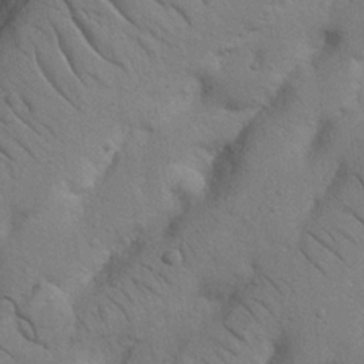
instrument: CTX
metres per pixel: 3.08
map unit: Nhu
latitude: 22.1767
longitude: -74.8380
